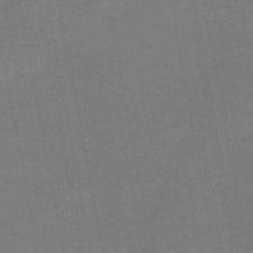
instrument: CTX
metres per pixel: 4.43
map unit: HNb
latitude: -50.0850
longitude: -53.7828
